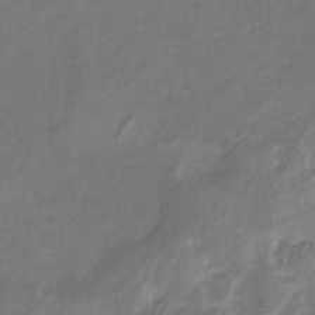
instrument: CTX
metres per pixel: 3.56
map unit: eHb
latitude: -34.0472
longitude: 71.2376
